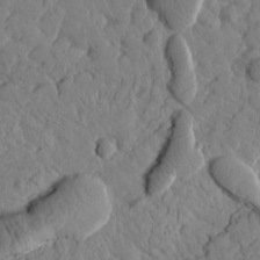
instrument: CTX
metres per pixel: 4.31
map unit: Htu
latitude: 1.5938
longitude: 176.8408
